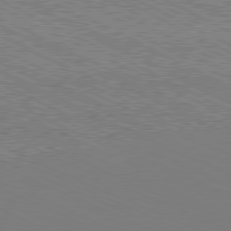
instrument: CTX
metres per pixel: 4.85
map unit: Hpe
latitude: -81.6344
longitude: 20.3306
